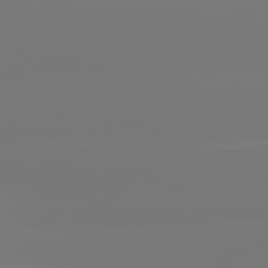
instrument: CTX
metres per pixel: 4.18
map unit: lApd
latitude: 81.6505
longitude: -149.4804
